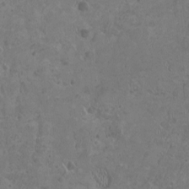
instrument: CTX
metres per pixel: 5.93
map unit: HNhu
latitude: -0.7464
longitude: 2.1227
